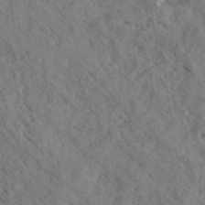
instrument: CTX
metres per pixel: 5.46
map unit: eHh
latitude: 35.1403
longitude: -139.8583
